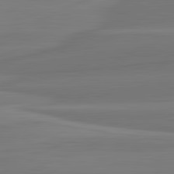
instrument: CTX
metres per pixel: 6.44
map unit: lApd
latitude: 82.6679
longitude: 169.1431
